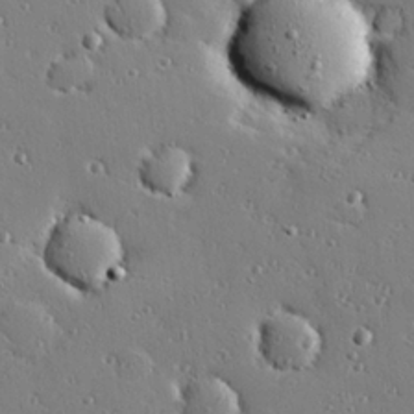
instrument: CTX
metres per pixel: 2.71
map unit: Hve
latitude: 26.6491
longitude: -92.5734
